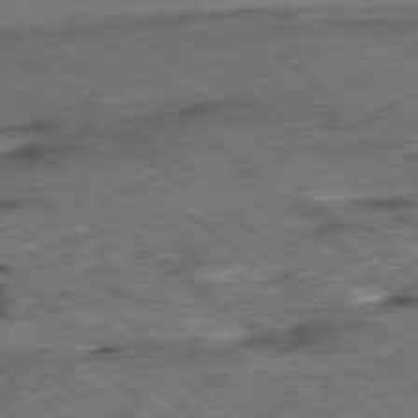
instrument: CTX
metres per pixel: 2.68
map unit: Ap
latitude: -78.9919
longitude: -76.7246
